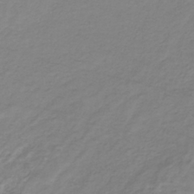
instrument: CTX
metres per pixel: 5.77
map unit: lHb
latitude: -36.4062
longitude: 72.8975
